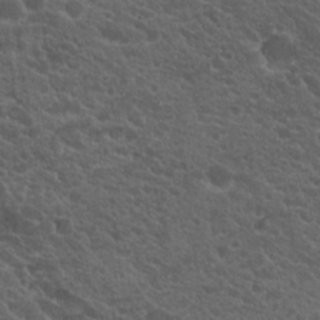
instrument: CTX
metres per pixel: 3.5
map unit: Hto
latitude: 19.7449
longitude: -34.6868
